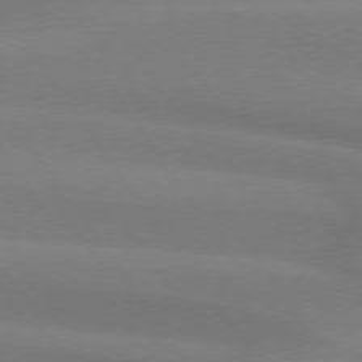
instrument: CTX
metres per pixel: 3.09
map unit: lApd
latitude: 74.2712
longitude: -63.5938
